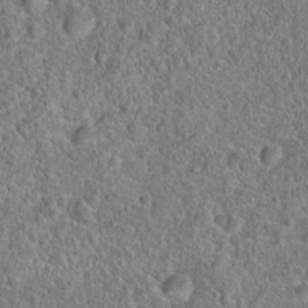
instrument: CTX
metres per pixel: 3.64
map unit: Hto
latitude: 19.1025
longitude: -42.8002
